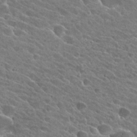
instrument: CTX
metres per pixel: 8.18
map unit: Hto
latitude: 26.1389
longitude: -41.1025
